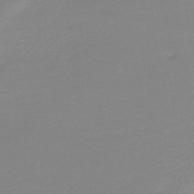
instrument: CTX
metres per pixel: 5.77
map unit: eHb
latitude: -45.8422
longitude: 84.3684
